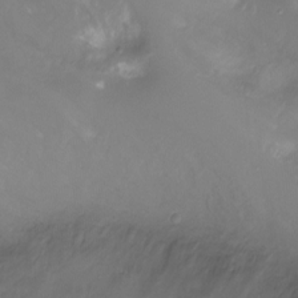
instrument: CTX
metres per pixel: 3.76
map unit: Ht
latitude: -7.1809
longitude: -27.4615
